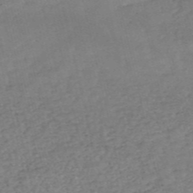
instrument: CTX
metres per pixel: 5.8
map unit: eHh
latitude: -55.5021
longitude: -90.5168
